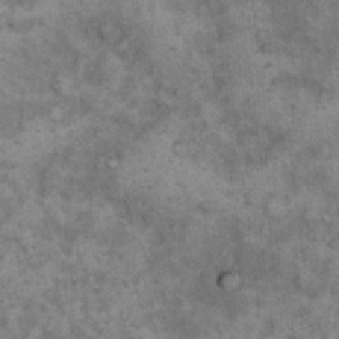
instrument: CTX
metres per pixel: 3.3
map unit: eHh
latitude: 17.7828
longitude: -62.1011
